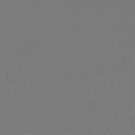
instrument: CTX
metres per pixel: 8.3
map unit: lHb
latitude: -43.8800
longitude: 66.5763
